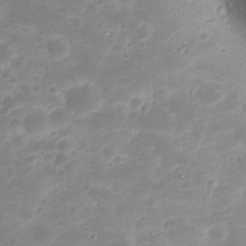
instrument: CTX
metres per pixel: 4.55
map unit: Nhu
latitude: 23.1970
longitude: -61.6316
